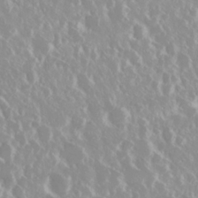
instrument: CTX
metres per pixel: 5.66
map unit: Nhu
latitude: 29.0647
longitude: -61.4615
